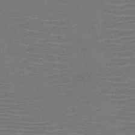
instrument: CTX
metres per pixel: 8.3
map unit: HNb
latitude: -47.2565
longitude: -41.5371
